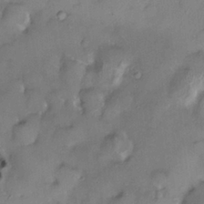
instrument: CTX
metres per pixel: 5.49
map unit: HNhu
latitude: 2.4412
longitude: 8.8786
